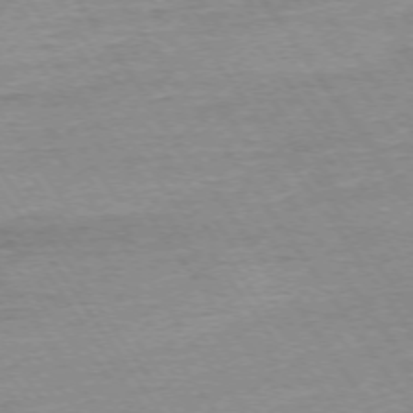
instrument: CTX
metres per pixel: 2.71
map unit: Ap
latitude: -74.4818
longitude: -84.1956
